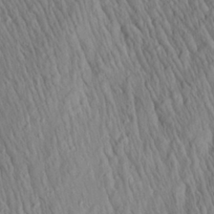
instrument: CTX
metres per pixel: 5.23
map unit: Aa
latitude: 27.4427
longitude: -141.2159
